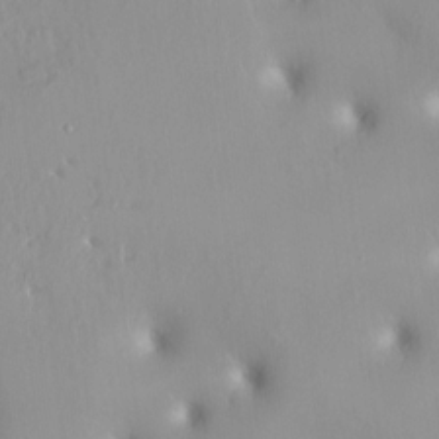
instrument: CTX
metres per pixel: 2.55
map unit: HNhu
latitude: 2.5357
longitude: 7.5588
